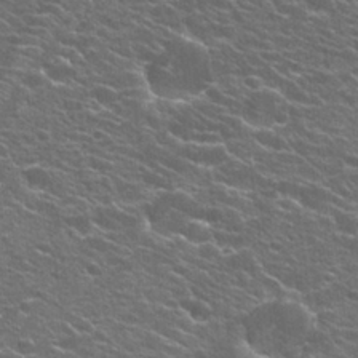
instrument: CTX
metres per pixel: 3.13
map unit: Hto
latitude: 25.0458
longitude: -29.9339
